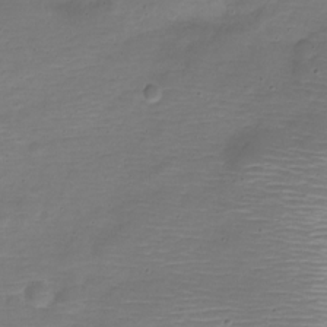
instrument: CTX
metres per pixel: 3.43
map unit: Nve
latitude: -22.4818
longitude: 105.6533
